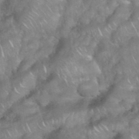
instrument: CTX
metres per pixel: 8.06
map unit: eHh
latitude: 39.0647
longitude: -58.4412
